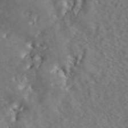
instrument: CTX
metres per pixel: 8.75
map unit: ANa
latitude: 45.1214
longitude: 46.6707
